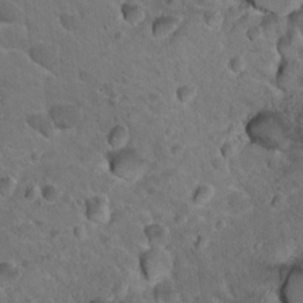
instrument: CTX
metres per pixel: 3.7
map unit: Hto
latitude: 19.8016
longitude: -33.1970
